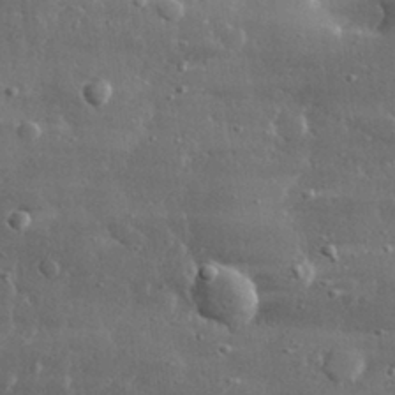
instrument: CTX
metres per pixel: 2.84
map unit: lHvf
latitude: 31.2159
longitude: -90.5546
